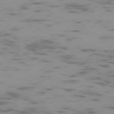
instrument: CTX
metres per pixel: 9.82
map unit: Ap
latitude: -75.6344
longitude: -67.2348
